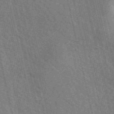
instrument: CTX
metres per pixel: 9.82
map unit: eAb
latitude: 50.9891
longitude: 113.5021
